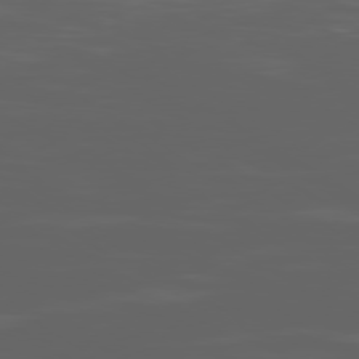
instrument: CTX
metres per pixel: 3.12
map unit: Ap
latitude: -79.9367
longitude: -94.0255
